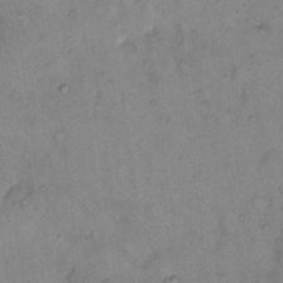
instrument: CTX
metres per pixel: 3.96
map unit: eHh
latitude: 10.2334
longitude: -62.3279
